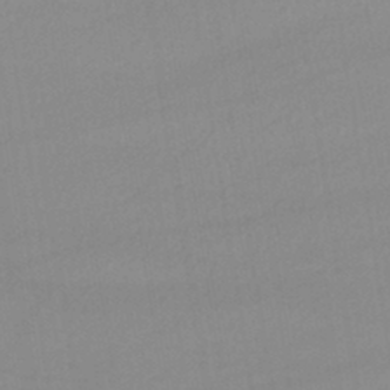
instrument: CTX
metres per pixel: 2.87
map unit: lHb
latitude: -42.3684
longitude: 66.7652
